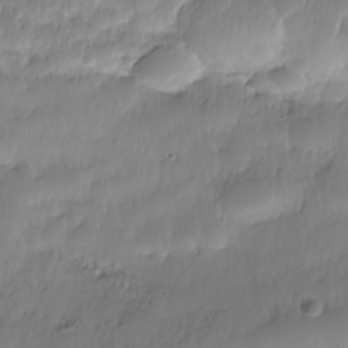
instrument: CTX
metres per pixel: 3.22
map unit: Nhe
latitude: -36.5195
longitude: -179.3104
